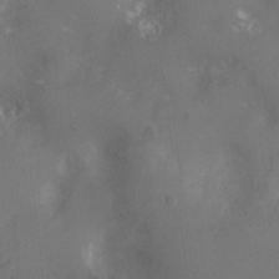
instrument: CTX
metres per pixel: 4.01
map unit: Ht
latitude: -11.2754
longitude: -20.8758
